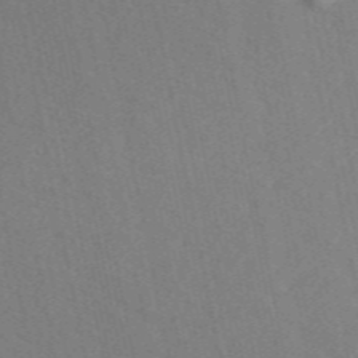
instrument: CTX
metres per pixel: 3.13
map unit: ANa
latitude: 49.7828
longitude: -72.5924
